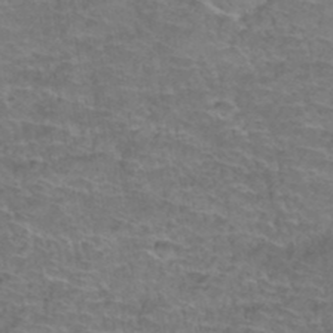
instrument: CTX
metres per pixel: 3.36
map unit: Hto
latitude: 37.7072
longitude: -42.2523
